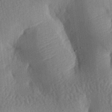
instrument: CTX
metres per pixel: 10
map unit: lAa
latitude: -8.0283
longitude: -127.8017
